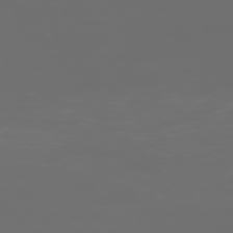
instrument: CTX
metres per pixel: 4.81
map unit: Ap
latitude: -76.1795
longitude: -82.6490
